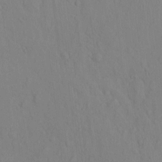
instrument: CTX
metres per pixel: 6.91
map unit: eHh
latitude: -0.9920
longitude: 17.6722
